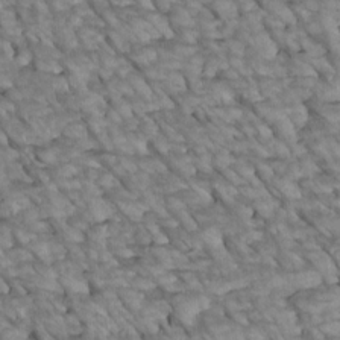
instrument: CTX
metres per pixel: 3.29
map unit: Htu
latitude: 2.1011
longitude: 144.4062
